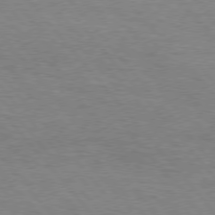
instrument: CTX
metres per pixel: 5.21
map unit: Hpe
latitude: 75.9528
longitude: -151.6694
